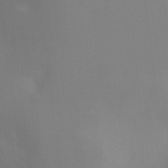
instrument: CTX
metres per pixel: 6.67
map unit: Ht
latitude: -16.6141
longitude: -50.0255
